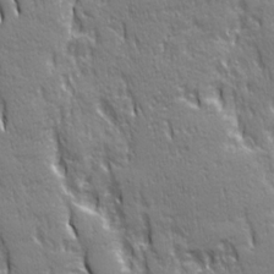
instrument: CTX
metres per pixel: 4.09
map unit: Ave
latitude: 22.0444
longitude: -135.5749
